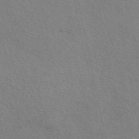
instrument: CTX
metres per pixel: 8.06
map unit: eAb
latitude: 50.4601
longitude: 106.3496
